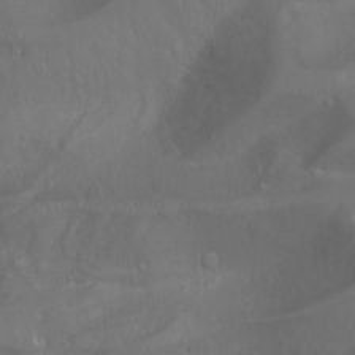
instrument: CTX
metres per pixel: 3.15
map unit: Htu
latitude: -4.4440
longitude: -87.8394
